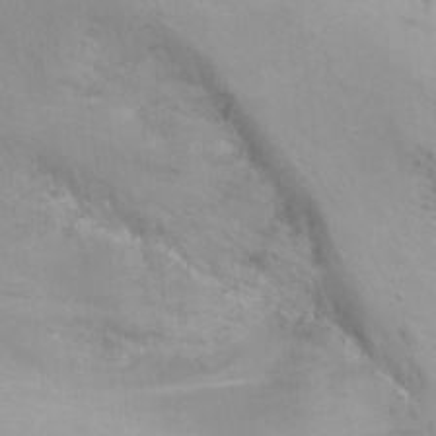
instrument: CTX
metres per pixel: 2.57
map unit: Ht
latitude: 0.7246
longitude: -35.7449
